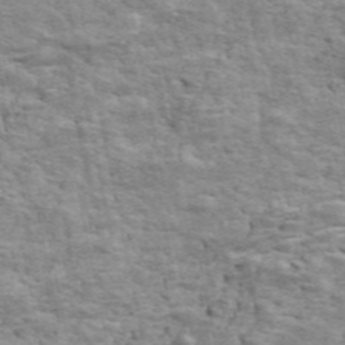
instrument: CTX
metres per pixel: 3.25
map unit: ANa
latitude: 48.1011
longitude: -82.1955
